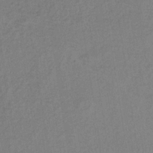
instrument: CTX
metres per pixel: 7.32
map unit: lHb
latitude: -35.5777
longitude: 66.8786
